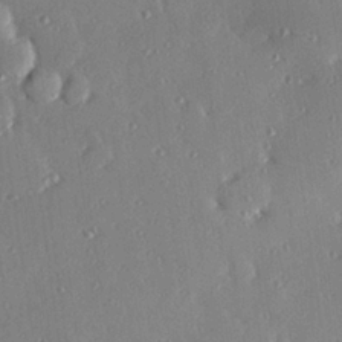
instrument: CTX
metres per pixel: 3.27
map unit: Hve
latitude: 26.5168
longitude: -93.3103
